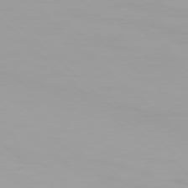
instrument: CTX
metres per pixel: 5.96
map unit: Hpe
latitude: 77.7827
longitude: -140.2711
